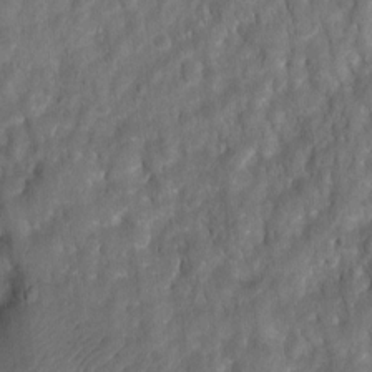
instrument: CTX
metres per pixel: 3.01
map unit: Ht
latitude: 2.4223
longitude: -35.5938
